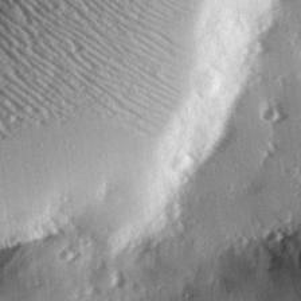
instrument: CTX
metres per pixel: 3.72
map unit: eHh
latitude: 23.2348
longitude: -89.7072
